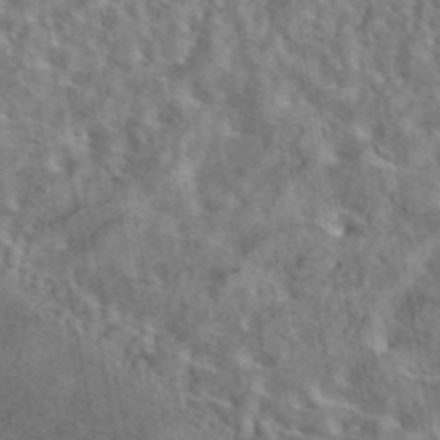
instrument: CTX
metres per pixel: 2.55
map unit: eAb
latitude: 43.6883
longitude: 109.3887
